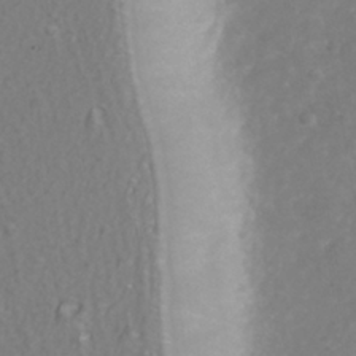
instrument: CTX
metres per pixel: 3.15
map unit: Nhu
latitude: -40.4818
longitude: -83.2159
